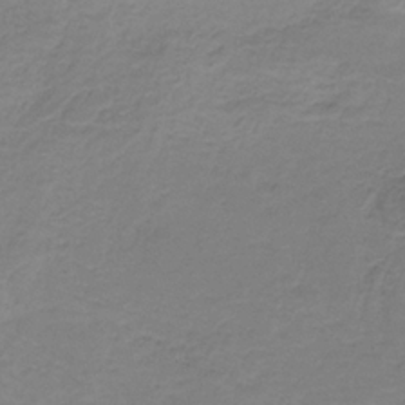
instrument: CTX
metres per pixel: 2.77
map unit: HNb
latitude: -34.5385
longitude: 53.1242
